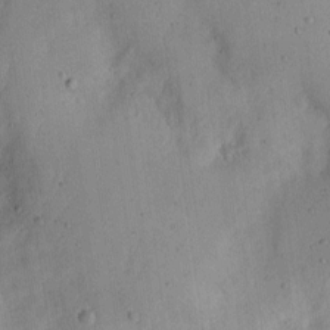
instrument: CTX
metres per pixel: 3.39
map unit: eHh
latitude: 7.0458
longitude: -72.1578
